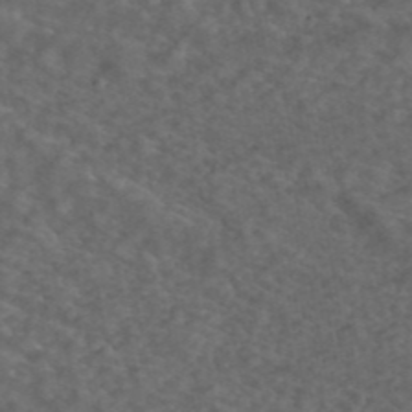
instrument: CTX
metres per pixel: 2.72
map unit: ANa
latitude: 43.4427
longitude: 30.0283
